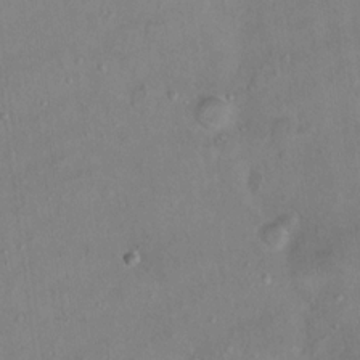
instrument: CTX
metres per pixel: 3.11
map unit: Hto
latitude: 12.9892
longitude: -36.5546
